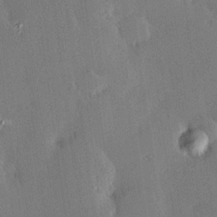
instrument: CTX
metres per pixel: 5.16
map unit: Hve
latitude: 24.7435
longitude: -92.9513
